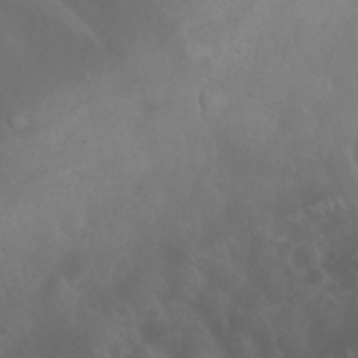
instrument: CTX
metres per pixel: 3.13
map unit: eHh
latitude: 24.6679
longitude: -64.0633
